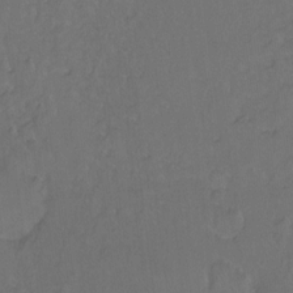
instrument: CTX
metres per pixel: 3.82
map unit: Hto
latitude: -10.4062
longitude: -37.0648
